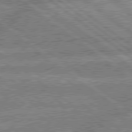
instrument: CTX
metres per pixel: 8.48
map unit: lApd
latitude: 79.5182
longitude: -160.1955
